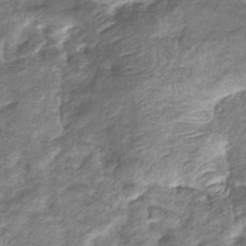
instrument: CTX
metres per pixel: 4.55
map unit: eHb
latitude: -37.2565
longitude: 77.2565
